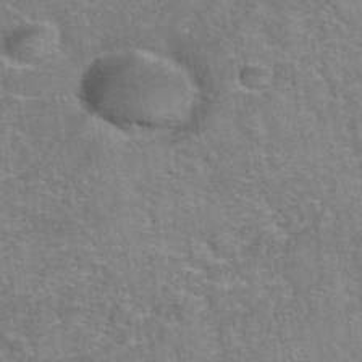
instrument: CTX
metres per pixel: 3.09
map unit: Hto
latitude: 39.2726
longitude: -43.0836
